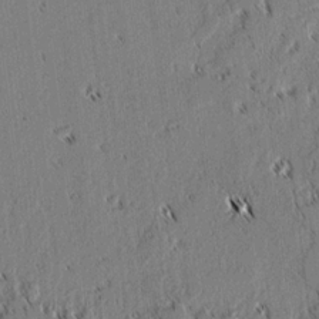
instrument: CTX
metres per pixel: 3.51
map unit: lAvf
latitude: 2.1766
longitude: -106.4790
